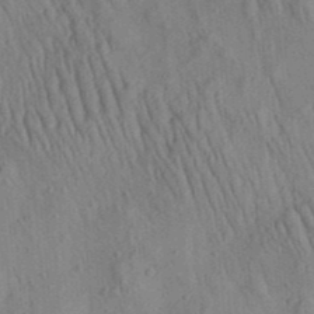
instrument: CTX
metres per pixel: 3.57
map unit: Aa
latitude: 29.4804
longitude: -138.5357
